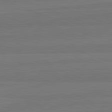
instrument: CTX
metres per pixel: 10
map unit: lApd
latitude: 82.4978
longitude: 165.8423
